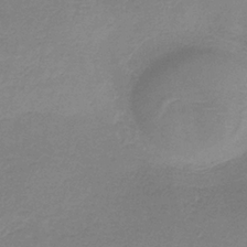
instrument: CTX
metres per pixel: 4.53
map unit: HNb
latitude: -33.8989
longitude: 55.6344
